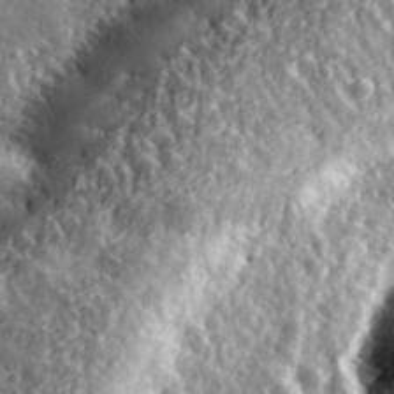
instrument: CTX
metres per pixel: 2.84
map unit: eHh
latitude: 35.1592
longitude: -80.3467
